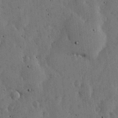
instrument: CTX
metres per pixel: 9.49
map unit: lHvf
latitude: 19.1403
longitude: -114.4601
